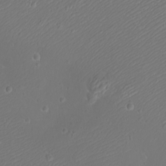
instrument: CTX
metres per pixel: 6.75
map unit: eHh
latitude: -9.2943
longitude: -69.6883
